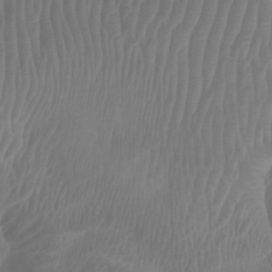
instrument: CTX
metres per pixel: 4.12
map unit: Htu
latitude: 2.9513
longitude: -20.3468
